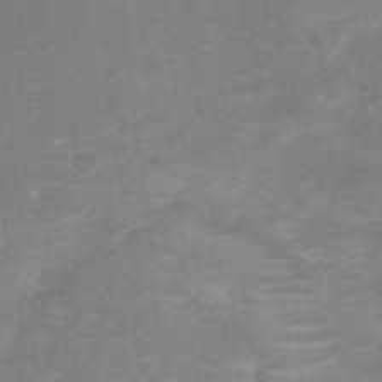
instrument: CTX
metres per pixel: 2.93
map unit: Nhu
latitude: -0.7464
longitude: -16.7813
